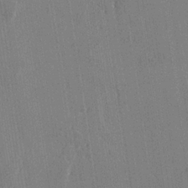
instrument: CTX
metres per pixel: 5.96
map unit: Htu
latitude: -4.2550
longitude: -177.3104
